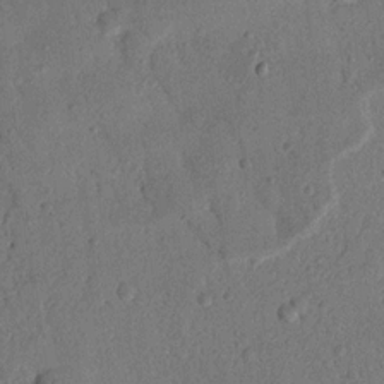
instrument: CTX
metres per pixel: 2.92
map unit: Nhu
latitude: 19.8772
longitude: -77.6505
